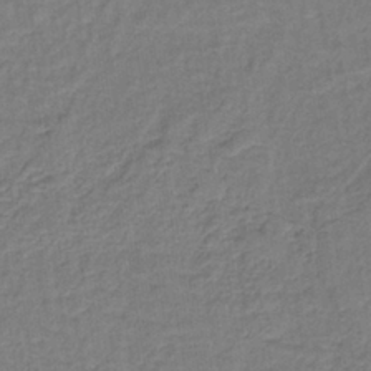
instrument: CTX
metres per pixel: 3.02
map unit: lHb
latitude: -38.0850
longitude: 59.0108
